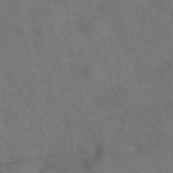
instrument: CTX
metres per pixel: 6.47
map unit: eAb
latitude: 42.3845
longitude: 104.7274
